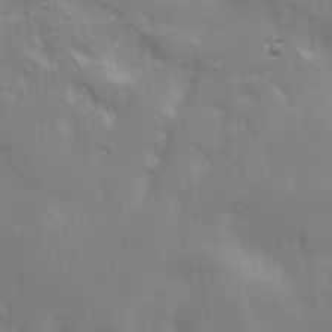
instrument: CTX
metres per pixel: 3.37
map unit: lHvf
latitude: 24.6301
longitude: 140.9919
